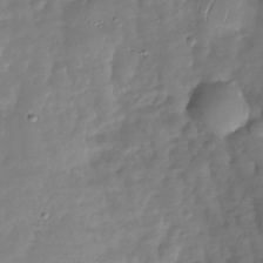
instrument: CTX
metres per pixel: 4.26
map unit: Nhu
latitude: -29.1242
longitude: -58.8002
